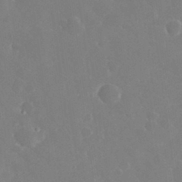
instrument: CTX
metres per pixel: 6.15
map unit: eHh
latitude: 32.9514
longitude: -60.8758
